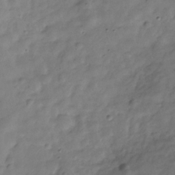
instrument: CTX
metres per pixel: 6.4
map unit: Hve
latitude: -30.9730
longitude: 91.4077
